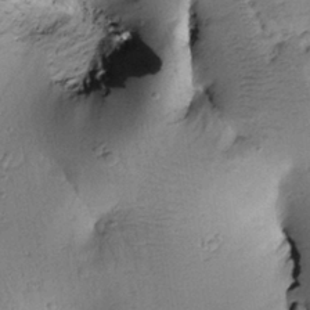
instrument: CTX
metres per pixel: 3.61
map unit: Htu
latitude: 0.0255
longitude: 173.4076
